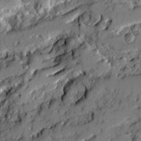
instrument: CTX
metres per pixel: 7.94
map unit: Ave
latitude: 19.9906
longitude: -129.5560
